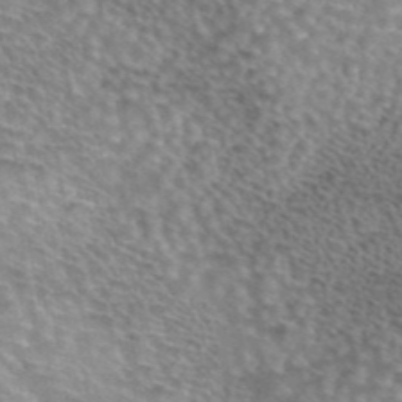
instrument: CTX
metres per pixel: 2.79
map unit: eAb
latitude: 44.5734
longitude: 106.8219
